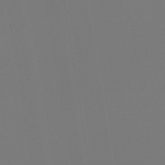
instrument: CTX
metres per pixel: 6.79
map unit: lHb
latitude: -47.0486
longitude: 70.8597
